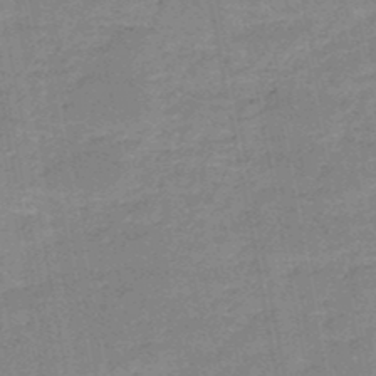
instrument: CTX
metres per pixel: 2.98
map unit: HNb
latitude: -50.1417
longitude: -40.7813
